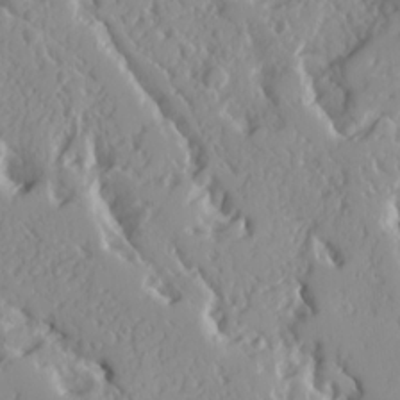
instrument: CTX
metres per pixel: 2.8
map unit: Ave
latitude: 16.6679
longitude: -129.4426
